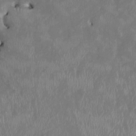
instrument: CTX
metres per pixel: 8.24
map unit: HNhu
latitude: 2.5734
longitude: -5.7827
